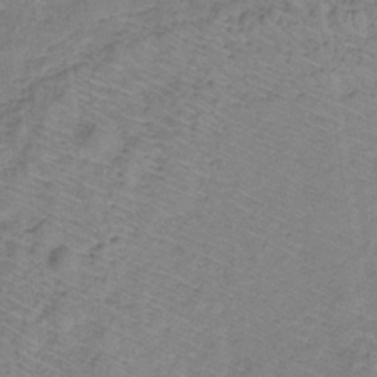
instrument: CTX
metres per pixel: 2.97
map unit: eHb
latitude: -32.0661
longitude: 67.1809
